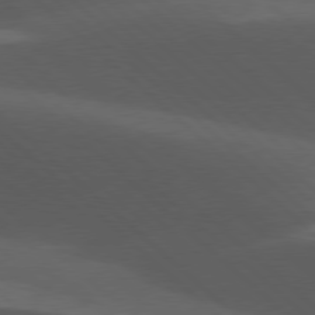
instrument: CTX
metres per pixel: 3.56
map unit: lApd
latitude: 77.8016
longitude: -54.2711
